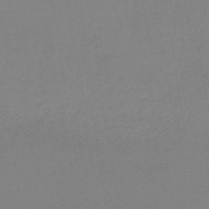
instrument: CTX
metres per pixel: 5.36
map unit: lHb
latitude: -49.1242
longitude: 67.7478
